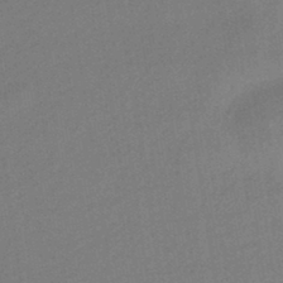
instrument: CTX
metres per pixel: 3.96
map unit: HNhu
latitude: -44.0472
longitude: 90.6708
